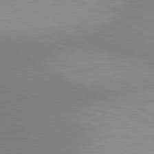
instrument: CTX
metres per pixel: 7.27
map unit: lApd
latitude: 80.4979
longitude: 127.5210
